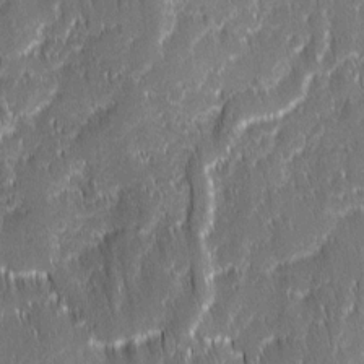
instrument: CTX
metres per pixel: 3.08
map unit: Ave
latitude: 9.6316
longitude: -104.8569
